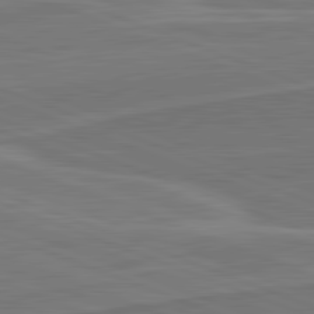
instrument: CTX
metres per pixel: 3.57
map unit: lApd
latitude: 82.2711
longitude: 140.6896
